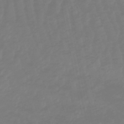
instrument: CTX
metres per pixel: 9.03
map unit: lHb
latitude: -49.8423
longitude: 82.7085
